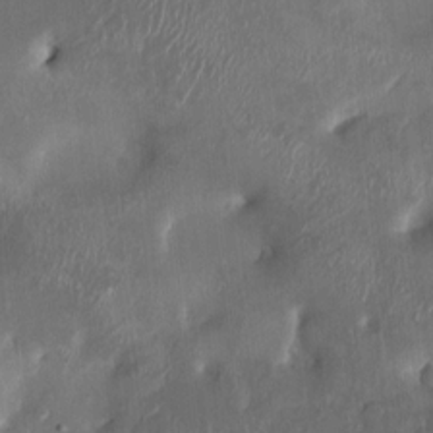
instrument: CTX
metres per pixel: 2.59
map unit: HNhu
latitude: 3.4804
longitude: -6.1578
